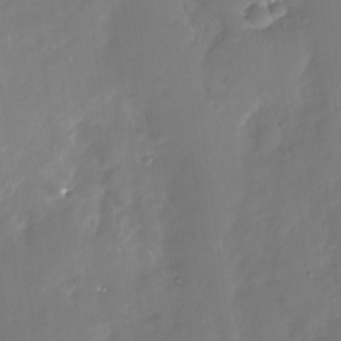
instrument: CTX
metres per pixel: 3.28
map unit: Nhu
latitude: -29.4643
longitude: -78.2145
